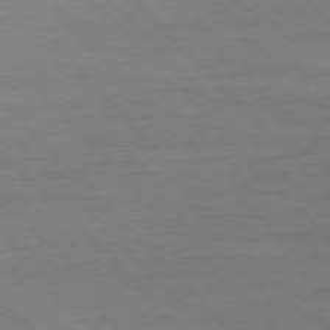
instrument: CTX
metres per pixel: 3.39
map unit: Ap
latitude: -76.9920
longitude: -83.1214
